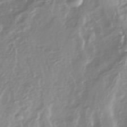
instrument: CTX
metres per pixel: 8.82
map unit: HNhu
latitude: -44.8597
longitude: 96.5007
